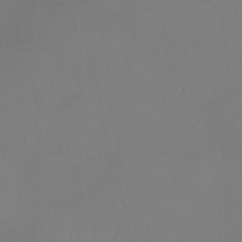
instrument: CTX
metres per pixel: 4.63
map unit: Ht
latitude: -8.7463
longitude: -31.8395
